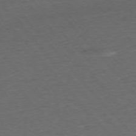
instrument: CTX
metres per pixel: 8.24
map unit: Ap
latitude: -75.8801
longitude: -80.8947
